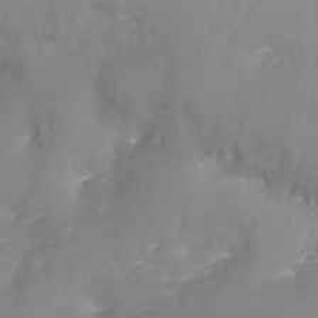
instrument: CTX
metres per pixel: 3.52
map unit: Ht
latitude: -16.6708
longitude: -43.8583
